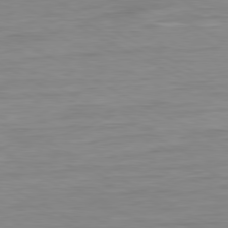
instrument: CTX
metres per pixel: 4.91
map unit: Ap
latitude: -80.5385
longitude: -77.9150
